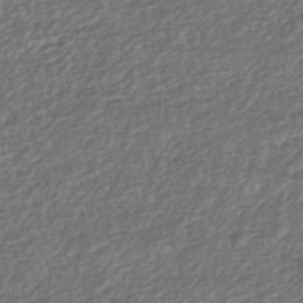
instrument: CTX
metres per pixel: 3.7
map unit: HNhu
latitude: -43.9178
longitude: 107.6533
